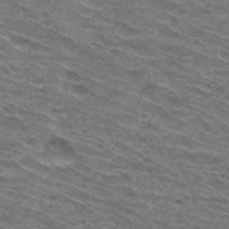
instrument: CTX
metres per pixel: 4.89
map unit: Hto
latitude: 30.7436
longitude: -46.0822
